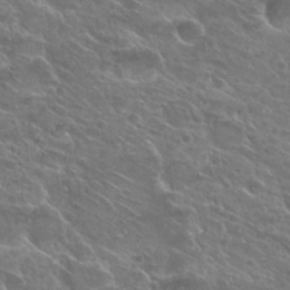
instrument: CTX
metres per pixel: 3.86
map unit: Hto
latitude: 27.1214
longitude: -39.4993
